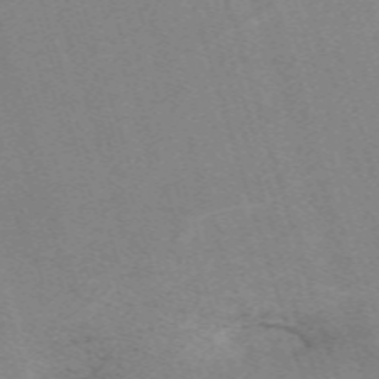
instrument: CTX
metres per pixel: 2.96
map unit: eHh
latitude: -62.5762
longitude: 49.5777
